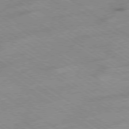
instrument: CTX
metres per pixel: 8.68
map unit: Hpe
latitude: -78.8786
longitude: -21.4805
